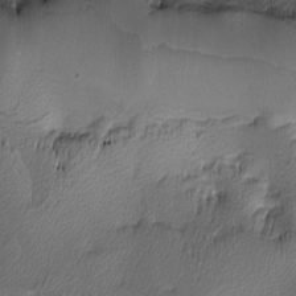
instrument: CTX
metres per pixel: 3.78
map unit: lHvf
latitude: -12.8219
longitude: -101.2915
